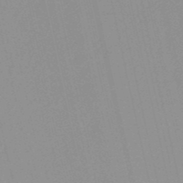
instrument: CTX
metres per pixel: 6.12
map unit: HNb
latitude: -52.0283
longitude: -51.0836
